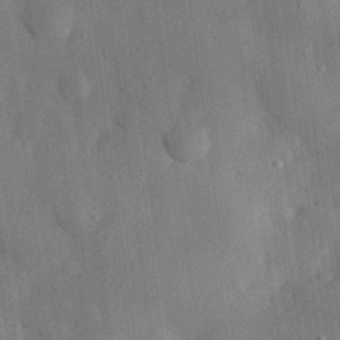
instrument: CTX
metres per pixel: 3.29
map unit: eHh
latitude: 30.4601
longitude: -77.1592
